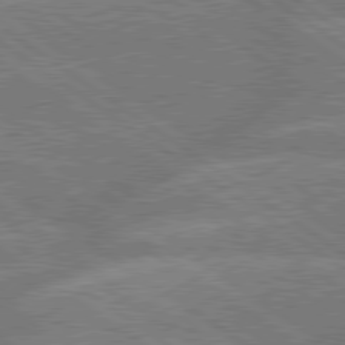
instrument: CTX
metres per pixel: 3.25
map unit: lApd
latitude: 79.5749
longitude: -161.2915
